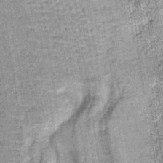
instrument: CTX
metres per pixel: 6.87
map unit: lHb
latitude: -36.2550
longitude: 64.2362
